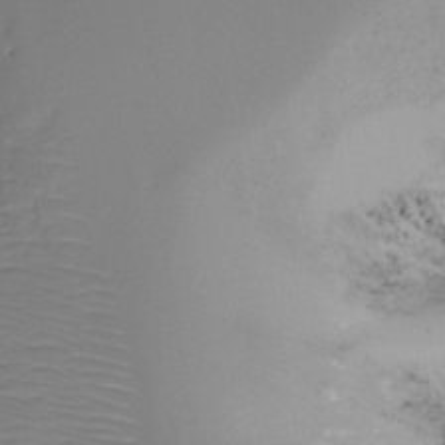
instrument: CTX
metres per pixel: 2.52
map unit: Ht
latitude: -15.9556
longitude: -46.0255
